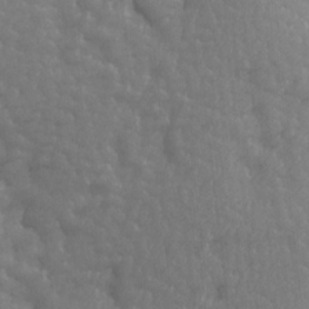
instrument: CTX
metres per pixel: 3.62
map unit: Ave
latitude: 13.7072
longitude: -105.2537
